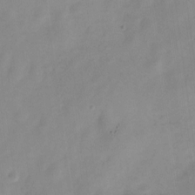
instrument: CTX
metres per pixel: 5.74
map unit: Nve
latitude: -21.6155
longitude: 107.9367
